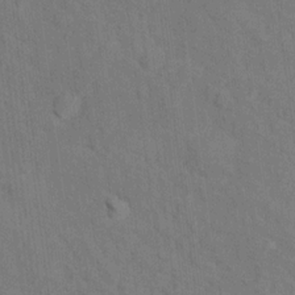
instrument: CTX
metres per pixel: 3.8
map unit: Hto
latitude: 15.4805
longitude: -36.2712
